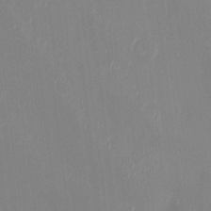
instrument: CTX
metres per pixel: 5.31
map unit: HNhu
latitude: -1.2565
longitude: -7.1214
